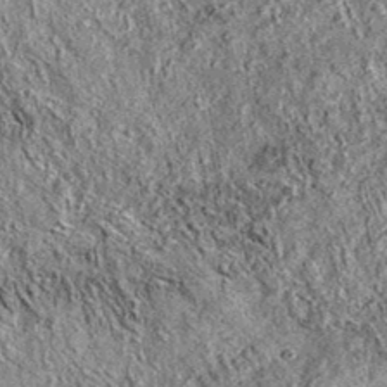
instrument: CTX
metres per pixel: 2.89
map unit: eAb
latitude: 36.4601
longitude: 110.2739
